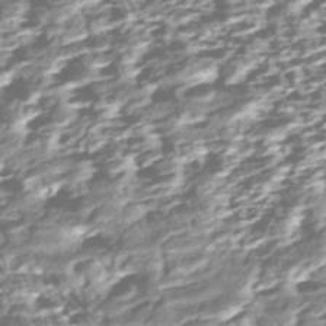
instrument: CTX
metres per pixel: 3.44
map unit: ANa
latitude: -42.6896
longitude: 107.8423
